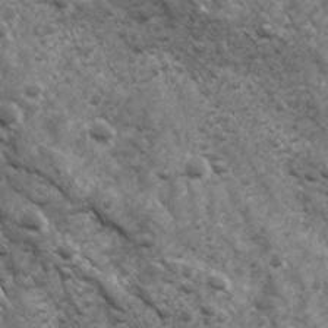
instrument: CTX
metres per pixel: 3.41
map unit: Ave
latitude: 17.1970
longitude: -132.1956
